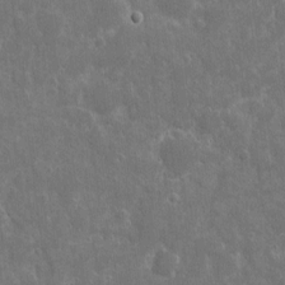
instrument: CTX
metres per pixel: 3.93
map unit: eHh
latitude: 7.8583
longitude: -70.0255
